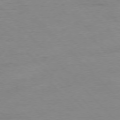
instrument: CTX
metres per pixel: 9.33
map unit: Ap
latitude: -77.6344
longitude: -83.2348
